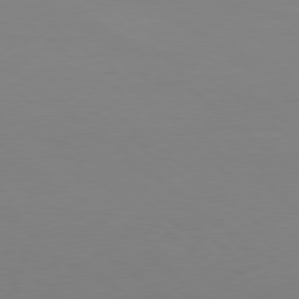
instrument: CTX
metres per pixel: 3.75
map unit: Hpe
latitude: 78.2523
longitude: -173.1970
